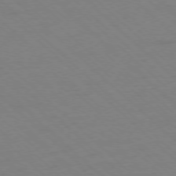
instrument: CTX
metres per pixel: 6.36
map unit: Ap
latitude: -77.5588
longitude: -84.8758
